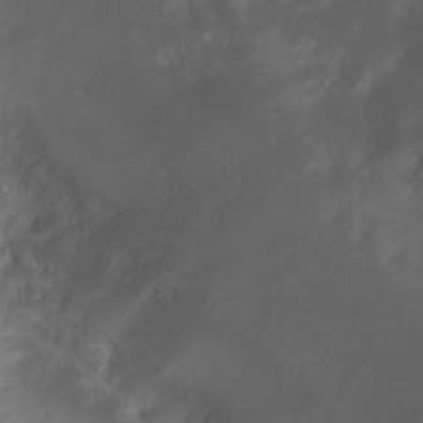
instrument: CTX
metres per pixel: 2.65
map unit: Nhu
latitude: -13.2187
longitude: -69.5560
